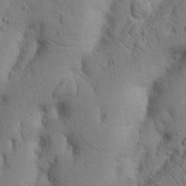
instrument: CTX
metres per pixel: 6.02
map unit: Nhu
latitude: 20.6869
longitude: -74.7246
